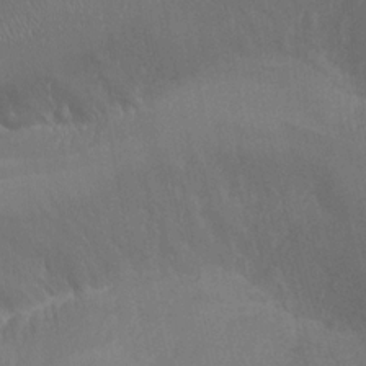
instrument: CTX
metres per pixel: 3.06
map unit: Nhu
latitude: -6.9919
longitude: -89.8395
